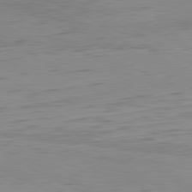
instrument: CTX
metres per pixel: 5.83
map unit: Hpe
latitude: -81.3321
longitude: 12.1228
